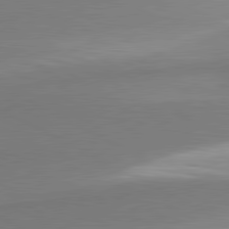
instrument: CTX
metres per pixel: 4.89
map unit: lApd
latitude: 80.8947
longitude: 167.8611
